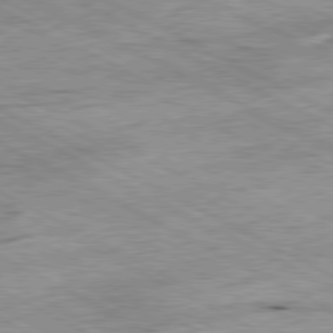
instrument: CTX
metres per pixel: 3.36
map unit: Ap
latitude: -80.8030
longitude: -85.1592
